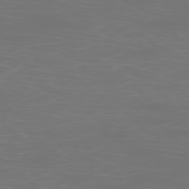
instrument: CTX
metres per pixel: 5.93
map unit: Ap
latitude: -78.5762
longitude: -94.5924
